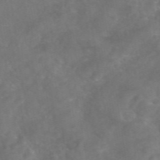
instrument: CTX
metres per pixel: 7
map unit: eAb
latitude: 46.6491
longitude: 127.0864
